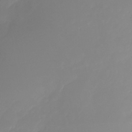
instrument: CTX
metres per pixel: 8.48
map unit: Nhu
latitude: -23.0109
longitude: -71.7449
